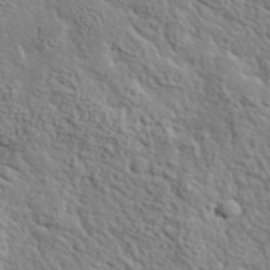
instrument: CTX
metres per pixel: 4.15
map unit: lHvf
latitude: 37.7261
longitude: -91.9906
